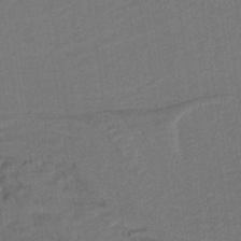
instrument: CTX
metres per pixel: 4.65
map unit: lHb
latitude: -38.8408
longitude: 55.1998
